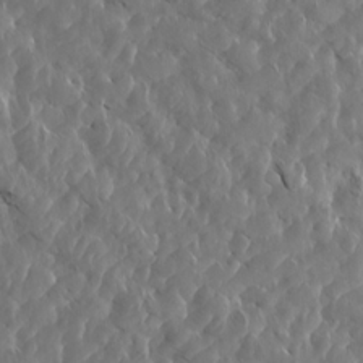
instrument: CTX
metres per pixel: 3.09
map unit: Aa
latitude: 14.9514
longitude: -143.4049
